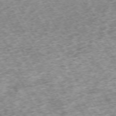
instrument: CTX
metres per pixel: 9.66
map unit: Hpe
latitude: -70.5763
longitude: 12.7274
